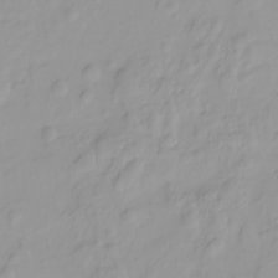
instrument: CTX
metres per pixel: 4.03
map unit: HNhu
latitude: -4.8408
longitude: 14.2929
